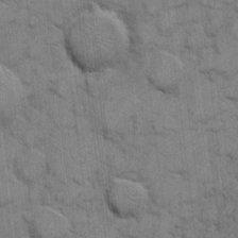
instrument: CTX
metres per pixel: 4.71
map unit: eHh
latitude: 7.3293
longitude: -64.1200
